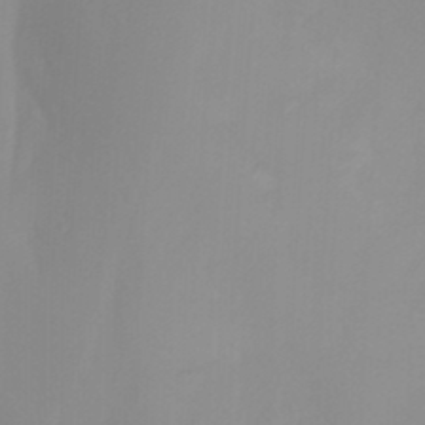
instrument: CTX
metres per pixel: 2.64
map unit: Ht
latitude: -15.3132
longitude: -55.7449
